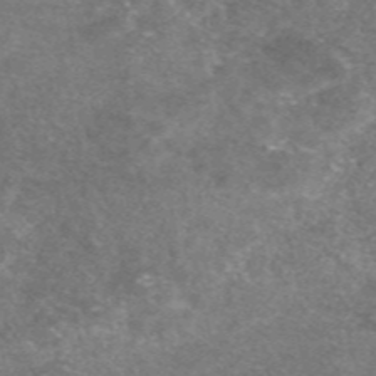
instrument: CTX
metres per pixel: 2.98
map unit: eAb
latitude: 47.4238
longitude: 125.2943
